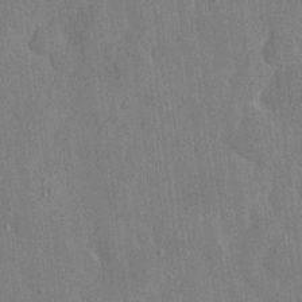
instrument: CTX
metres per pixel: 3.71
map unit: eHh
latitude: 7.4993
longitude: -68.1200
